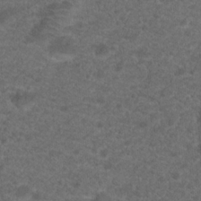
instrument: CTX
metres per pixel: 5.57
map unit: Hto
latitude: 19.5560
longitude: -39.2159
